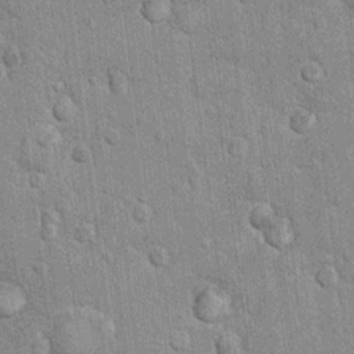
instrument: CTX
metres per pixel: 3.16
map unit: Hto
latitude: 13.8584
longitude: -33.6882
